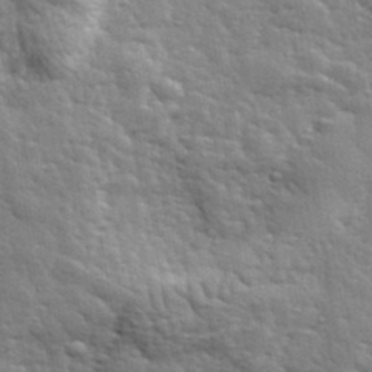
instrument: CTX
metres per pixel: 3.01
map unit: lHvf
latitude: 34.6112
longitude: -81.8205
